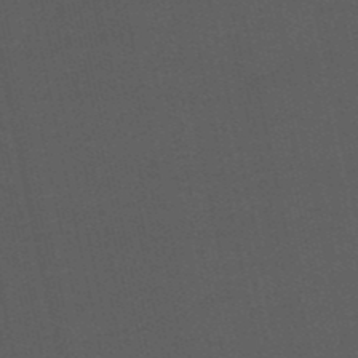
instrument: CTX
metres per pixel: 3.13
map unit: eHb
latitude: -50.6140
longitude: 72.7274
